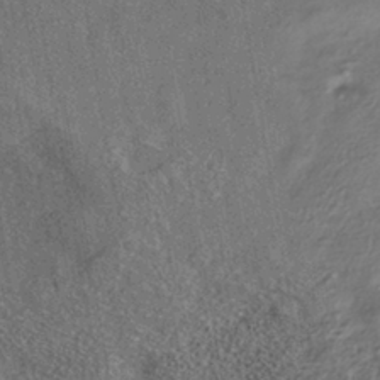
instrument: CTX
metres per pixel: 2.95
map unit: eHh
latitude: -41.3509
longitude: 121.0108
